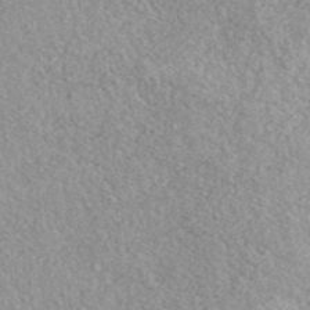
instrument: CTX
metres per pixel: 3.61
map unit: ANa
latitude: 40.9702
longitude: 18.7274
